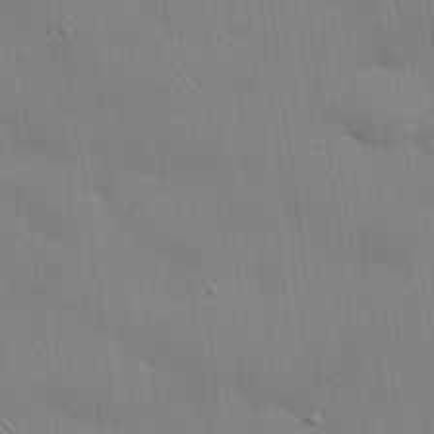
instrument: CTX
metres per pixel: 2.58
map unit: eHh
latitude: 29.0269
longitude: -82.9891
